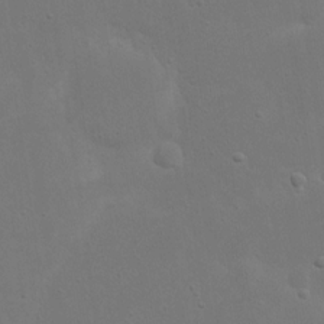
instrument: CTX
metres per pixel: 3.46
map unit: eHh
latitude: 17.8961
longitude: -71.6127
